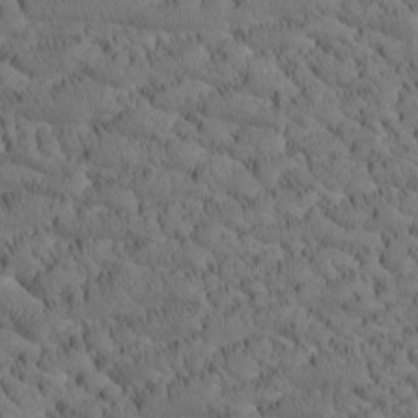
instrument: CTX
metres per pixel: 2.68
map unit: Htu
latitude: -4.3306
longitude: 173.5777
